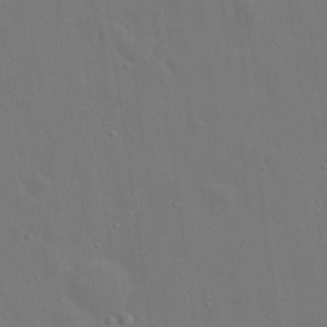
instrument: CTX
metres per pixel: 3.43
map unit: Nhu
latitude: 17.7450
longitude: -30.1956
